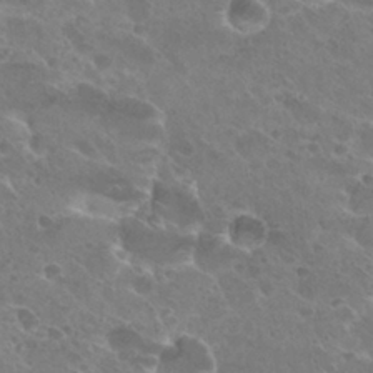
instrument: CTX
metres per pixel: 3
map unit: Hto
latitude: 27.3104
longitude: -40.2711
